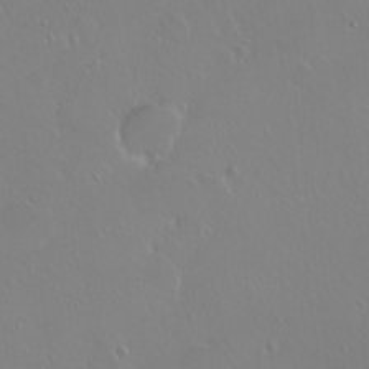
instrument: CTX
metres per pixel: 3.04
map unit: eHh
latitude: 1.5371
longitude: -54.5923
